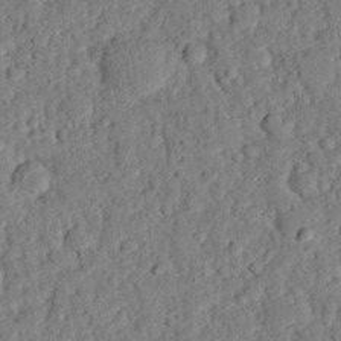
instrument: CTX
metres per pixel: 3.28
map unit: eHh
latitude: 26.4412
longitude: -78.9325
